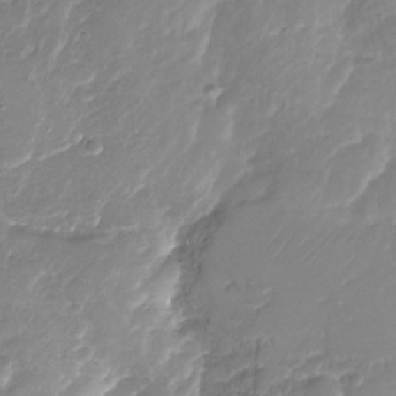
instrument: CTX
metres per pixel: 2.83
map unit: Nhu
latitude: -29.7856
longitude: -71.8394
